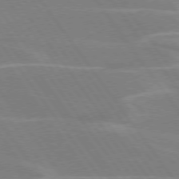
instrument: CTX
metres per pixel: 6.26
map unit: lApd
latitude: 75.0081
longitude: -67.0647
